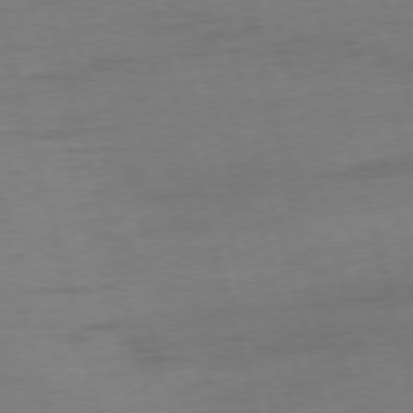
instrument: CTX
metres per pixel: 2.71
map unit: Ap
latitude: -75.8045
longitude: -74.2145
